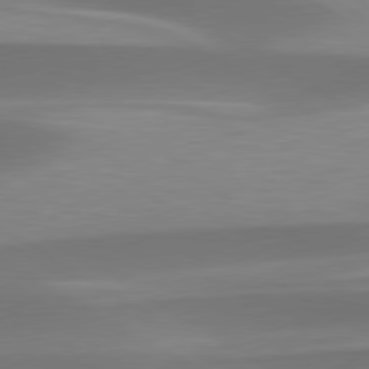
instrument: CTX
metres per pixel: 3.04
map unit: lApd
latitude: 79.6694
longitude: -93.6505
